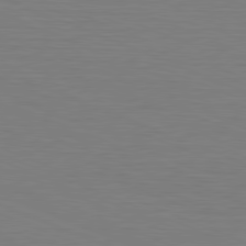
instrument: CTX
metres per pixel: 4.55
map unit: Hpe
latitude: -81.6155
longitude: 8.8408
